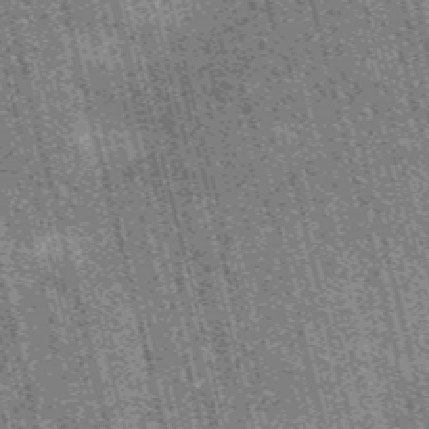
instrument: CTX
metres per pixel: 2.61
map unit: HNb
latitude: -55.5399
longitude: -43.4993
